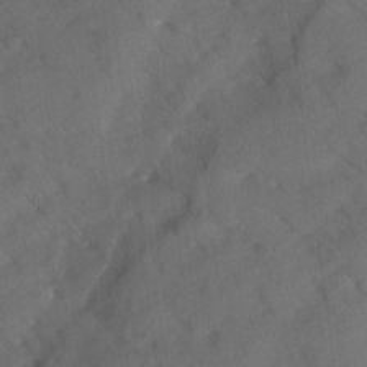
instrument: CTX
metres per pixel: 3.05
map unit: Ave
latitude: -10.4818
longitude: -118.1011
